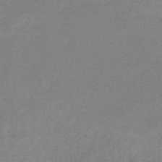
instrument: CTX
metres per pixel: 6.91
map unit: HNb
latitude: -33.9178
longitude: 55.6722
